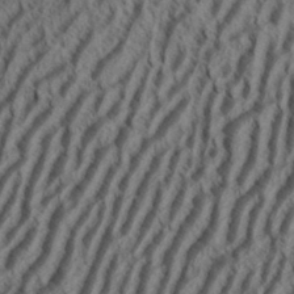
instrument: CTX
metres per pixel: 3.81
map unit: Aa
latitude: 34.0444
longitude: -139.1592
